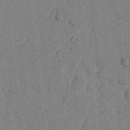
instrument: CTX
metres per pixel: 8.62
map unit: lAvf
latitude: 6.7624
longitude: 168.0283
